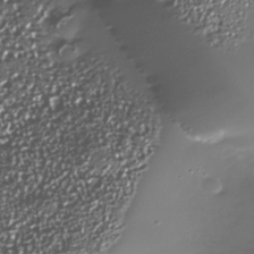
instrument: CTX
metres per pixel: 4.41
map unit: Nhe
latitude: -34.4629
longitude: -88.8380
